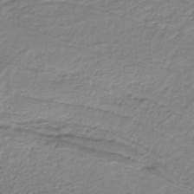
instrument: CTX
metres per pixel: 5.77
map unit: HNb
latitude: -35.3510
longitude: 57.8800
